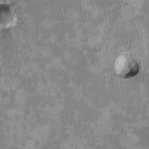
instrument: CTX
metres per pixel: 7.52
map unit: HNhu
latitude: 2.9136
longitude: -4.4412
